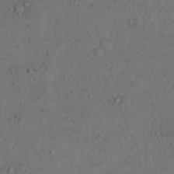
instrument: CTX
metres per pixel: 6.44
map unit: Nhu
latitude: 22.0822
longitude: -71.0080
